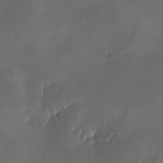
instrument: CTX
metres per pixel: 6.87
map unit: Ave
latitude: -7.3320
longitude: -122.0822
